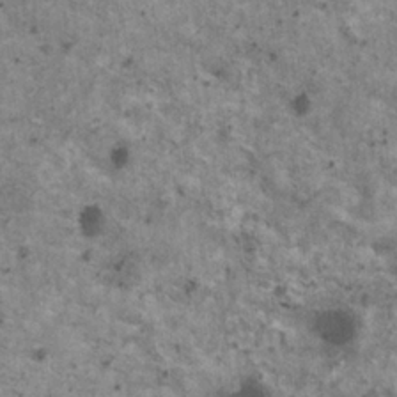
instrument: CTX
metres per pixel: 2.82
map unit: HNhu
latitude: 2.5168
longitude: 4.4440
